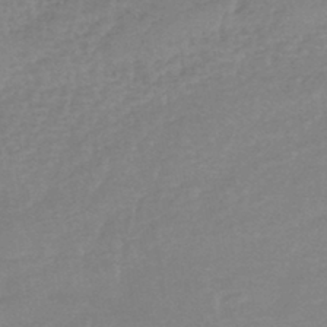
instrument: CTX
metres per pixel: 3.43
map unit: eHb
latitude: -42.0661
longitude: 84.5006
